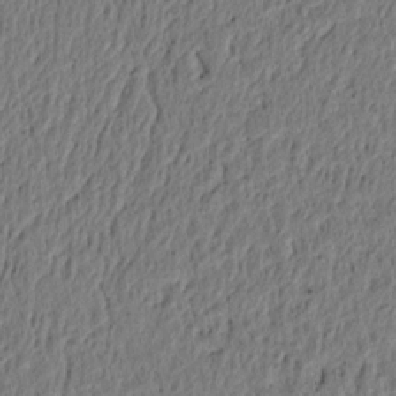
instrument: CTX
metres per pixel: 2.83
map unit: lAvf
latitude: 6.5168
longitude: 166.4818
